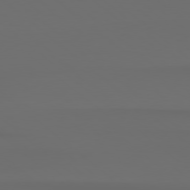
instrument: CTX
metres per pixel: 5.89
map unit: Hpe
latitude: 78.3845
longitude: -133.4993
